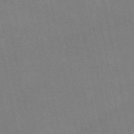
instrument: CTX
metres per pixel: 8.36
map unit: eAb
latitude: 51.4048
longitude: 108.4818
